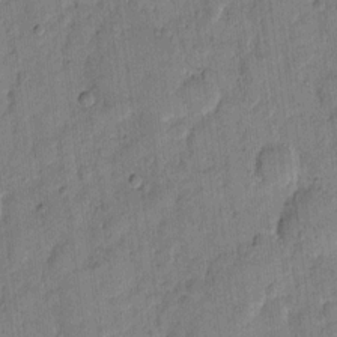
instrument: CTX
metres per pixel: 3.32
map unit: eHh
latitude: 11.5560
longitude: -65.6883
